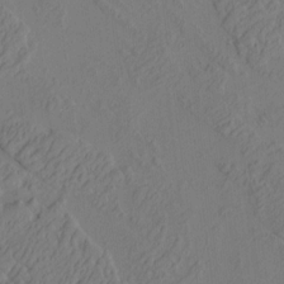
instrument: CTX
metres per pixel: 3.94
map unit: HNhu
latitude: 9.8395
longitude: 15.4644
